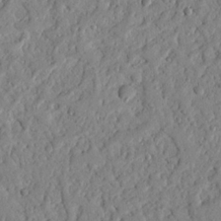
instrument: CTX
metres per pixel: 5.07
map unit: Nhu
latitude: 21.1214
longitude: -77.5371
